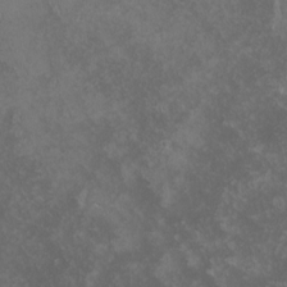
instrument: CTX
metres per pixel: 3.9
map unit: lHvf
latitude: -13.0864
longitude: -99.8016
